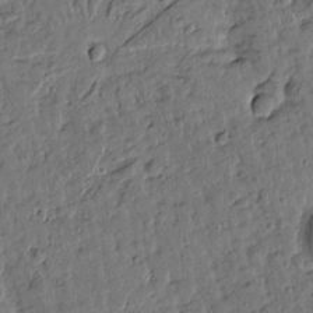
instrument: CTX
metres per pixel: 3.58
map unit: Htu
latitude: 0.1577
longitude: -179.1215
